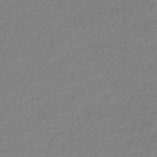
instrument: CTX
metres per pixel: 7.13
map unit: lHb
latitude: -44.5196
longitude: 65.8234
